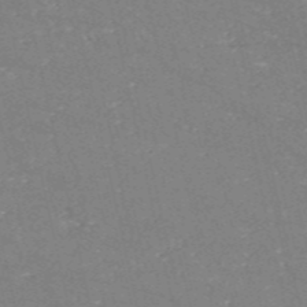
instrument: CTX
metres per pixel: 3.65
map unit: HNb
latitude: -54.6330
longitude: -38.5357
